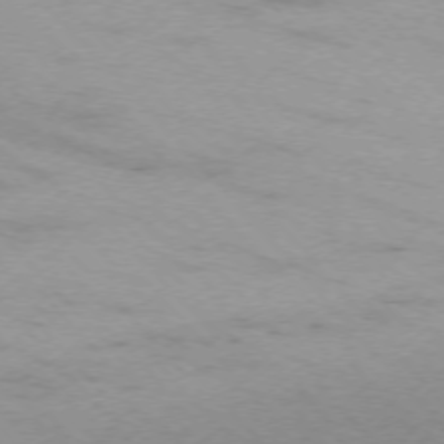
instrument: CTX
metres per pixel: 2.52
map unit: Ap
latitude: -75.8423
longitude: -77.3859
